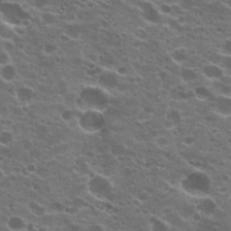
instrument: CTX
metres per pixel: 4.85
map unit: Hto
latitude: 20.6869
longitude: -36.3279
